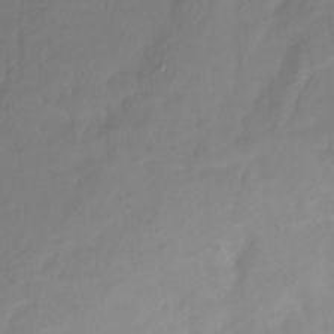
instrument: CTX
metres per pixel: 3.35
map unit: Nhu
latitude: -13.2754
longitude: -51.4804
